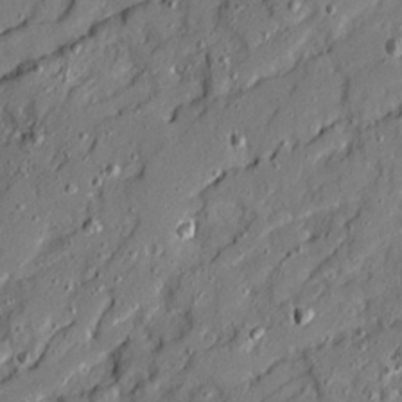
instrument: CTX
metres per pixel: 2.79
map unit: Ave
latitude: 20.0633
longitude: -129.0269
